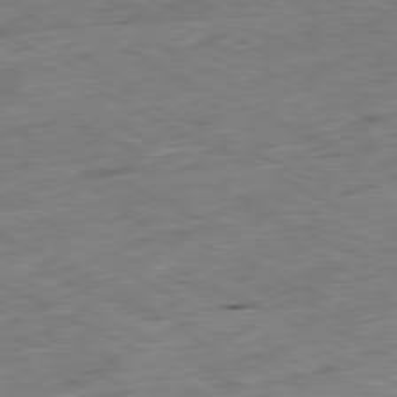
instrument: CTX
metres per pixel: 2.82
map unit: Ap
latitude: -80.8597
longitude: -87.9906
